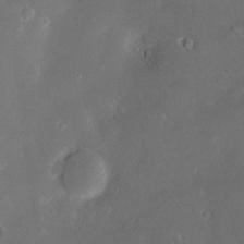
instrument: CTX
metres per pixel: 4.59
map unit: Hve
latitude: -10.4062
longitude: 174.5762
